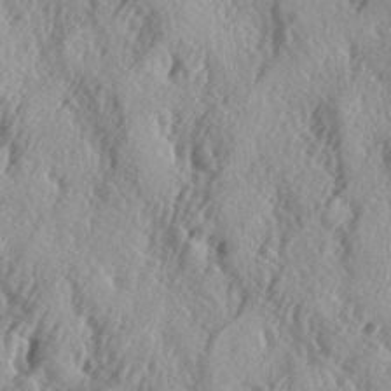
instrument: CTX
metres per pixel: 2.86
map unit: lAa
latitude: -5.3509
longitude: -125.2348
